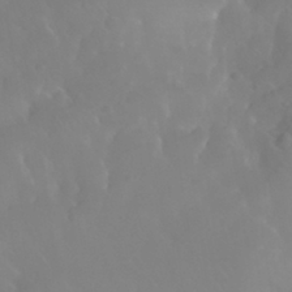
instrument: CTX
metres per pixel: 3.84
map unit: Nhu
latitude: 30.4223
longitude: -57.8016
